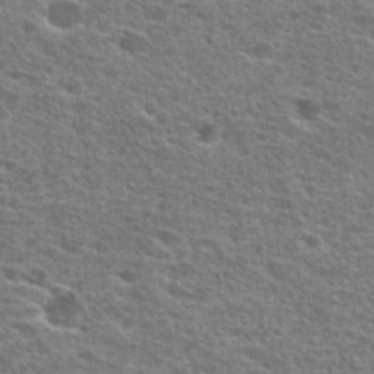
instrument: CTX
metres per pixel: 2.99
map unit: Hto
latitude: 25.4804
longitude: -47.1970
